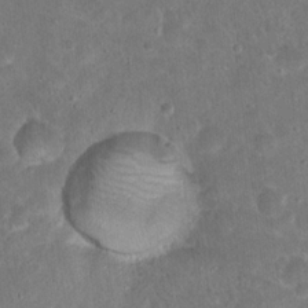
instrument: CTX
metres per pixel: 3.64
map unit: Hto
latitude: 17.8205
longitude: -40.0822
